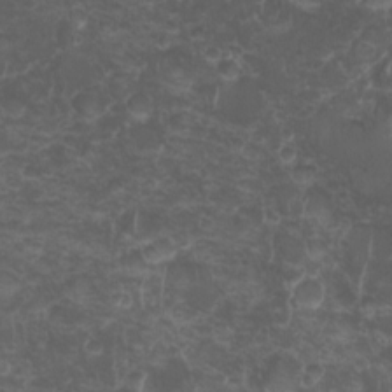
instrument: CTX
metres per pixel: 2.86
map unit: HNhu
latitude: -1.7100
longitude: 10.5574
